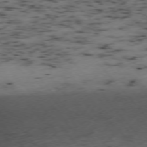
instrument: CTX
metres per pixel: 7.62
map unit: Ap
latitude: -76.0661
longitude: -61.1403
